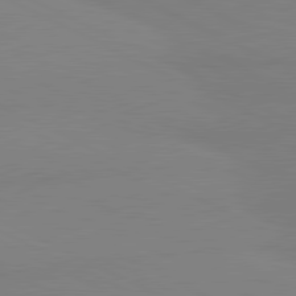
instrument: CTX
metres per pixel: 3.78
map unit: lApd
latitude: 80.9892
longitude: 178.7274
